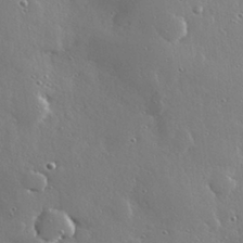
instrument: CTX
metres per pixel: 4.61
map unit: Hve
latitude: 28.8569
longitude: -91.8394
